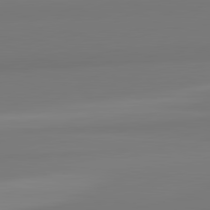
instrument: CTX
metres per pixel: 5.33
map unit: lApd
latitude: 82.5356
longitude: 172.0661
